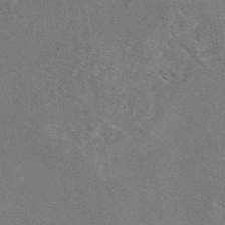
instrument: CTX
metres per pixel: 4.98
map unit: eAb
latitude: 45.8772
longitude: 109.5588
